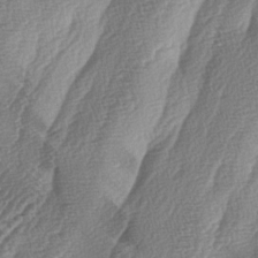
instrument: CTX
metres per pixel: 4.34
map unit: lAa
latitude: -4.4629
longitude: -129.3293
